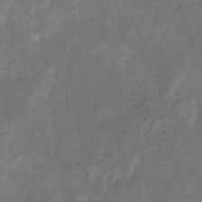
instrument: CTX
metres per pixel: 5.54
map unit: eHb
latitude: -33.8612
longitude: 74.1795
